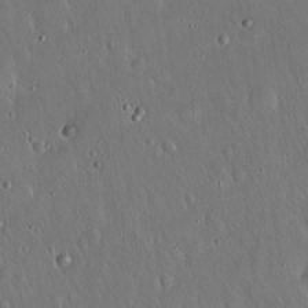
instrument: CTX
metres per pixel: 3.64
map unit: Hto
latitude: 16.9514
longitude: -57.4237
